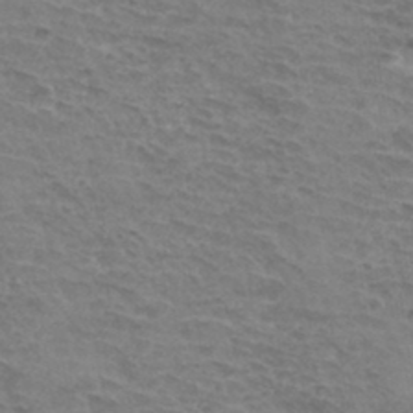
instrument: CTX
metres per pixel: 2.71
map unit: Hto
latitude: 33.9717
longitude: -45.6127
